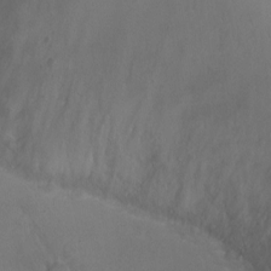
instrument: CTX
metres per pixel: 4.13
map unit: Ht
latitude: -1.4833
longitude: -19.0080
